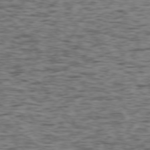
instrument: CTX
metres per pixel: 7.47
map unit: Ap
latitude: -75.8801
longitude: -91.1970
